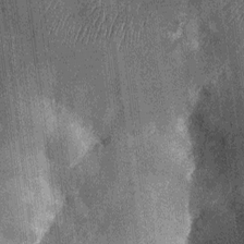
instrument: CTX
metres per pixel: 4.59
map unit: Nhu
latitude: -12.8408
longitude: -22.4601
